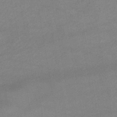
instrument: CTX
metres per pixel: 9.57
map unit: lHb
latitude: -45.6722
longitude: 61.6911
